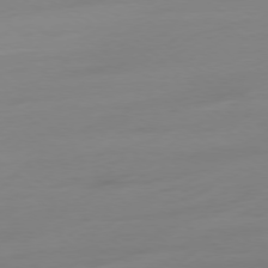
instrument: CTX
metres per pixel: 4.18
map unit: Ap
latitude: -78.2739
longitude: -66.9135
